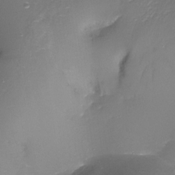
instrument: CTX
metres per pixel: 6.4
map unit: Nhu
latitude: -17.8423
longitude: -45.6316
